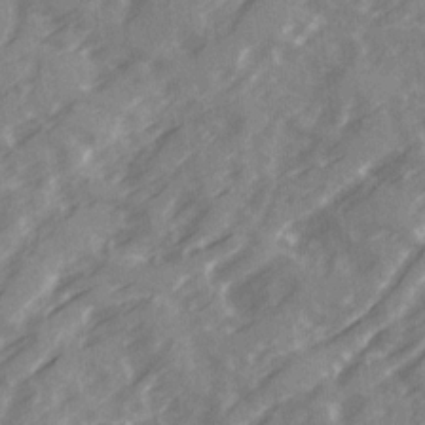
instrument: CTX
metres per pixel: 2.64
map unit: Ave
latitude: 19.9528
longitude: -131.1781
